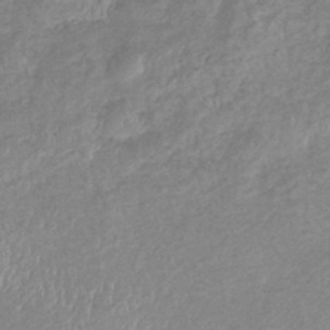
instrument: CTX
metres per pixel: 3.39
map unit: eHb
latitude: -38.5574
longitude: 78.6140
